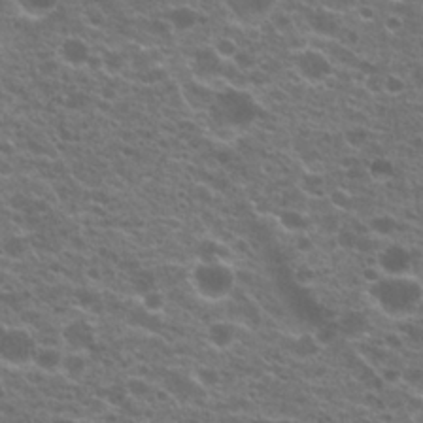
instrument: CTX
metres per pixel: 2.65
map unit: Hto
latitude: 20.6302
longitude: -36.4412
